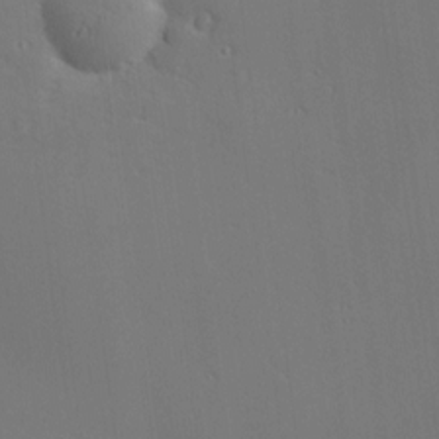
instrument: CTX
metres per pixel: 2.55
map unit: Nhu
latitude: 0.4223
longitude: -76.8569
